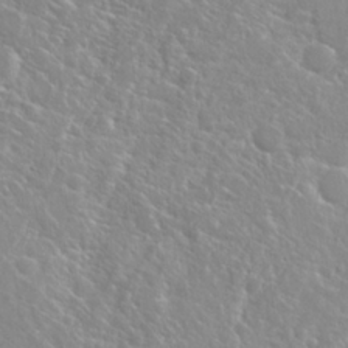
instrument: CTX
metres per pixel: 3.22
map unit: Hto
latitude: 22.8947
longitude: -40.3467
